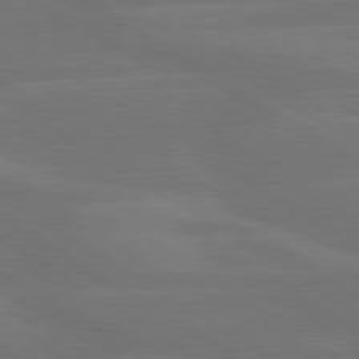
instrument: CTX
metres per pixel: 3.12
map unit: lApd
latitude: 79.9339
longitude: -125.8394
